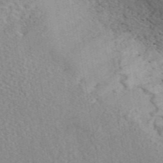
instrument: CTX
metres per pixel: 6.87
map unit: eAb
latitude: 45.3292
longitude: 116.6518
